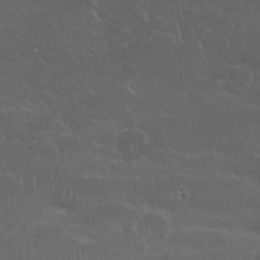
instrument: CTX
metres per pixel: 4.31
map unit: Nhu
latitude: 25.9528
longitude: -52.9325
